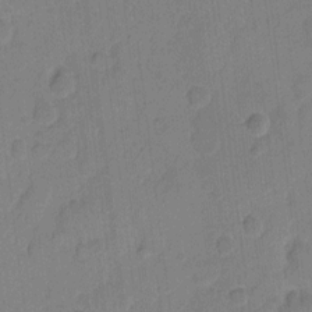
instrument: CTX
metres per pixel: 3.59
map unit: eHh
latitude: 10.1389
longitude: -65.8016
